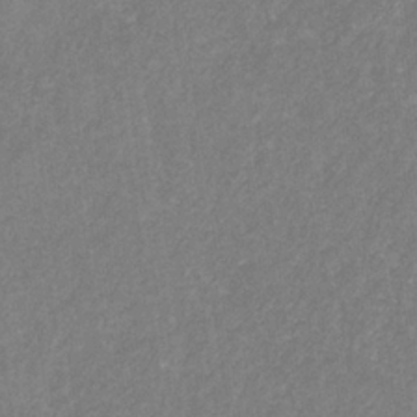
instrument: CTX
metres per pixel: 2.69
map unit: eHb
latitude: -31.4643
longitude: 70.2173
